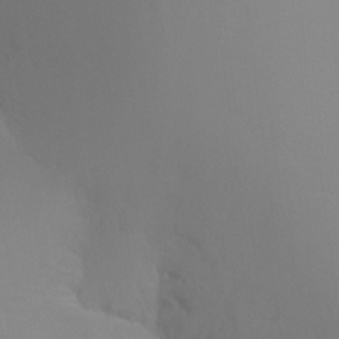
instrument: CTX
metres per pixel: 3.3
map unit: Ht
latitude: -16.5385
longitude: -47.9150
